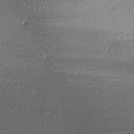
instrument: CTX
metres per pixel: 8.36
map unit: lAa
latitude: -10.3873
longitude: -126.7624
